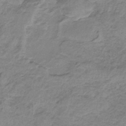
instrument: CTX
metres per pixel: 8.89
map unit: HNb
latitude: -33.6533
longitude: 60.1039
